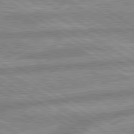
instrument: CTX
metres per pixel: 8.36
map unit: lApd
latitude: 80.0633
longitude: -167.1403
